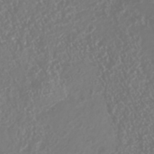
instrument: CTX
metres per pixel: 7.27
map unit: Nhu
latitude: -41.4454
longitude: -84.2334
